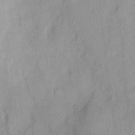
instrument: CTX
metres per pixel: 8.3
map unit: Nhu
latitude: 1.6127
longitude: -14.4790
